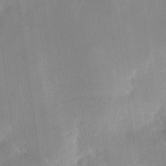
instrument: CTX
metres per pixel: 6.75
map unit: Nhe
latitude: -28.6330
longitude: -110.6869
